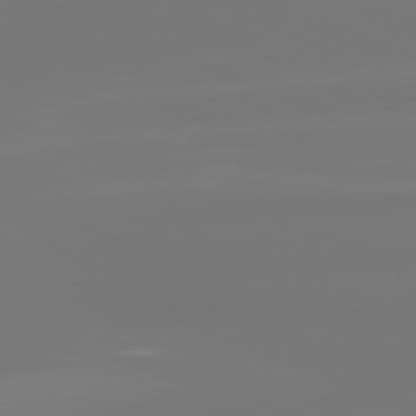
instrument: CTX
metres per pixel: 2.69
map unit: lApd
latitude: 81.5749
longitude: -176.3467
